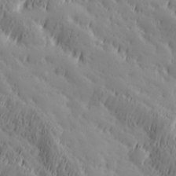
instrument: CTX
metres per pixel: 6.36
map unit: Hve
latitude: 32.4601
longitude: 149.5022
